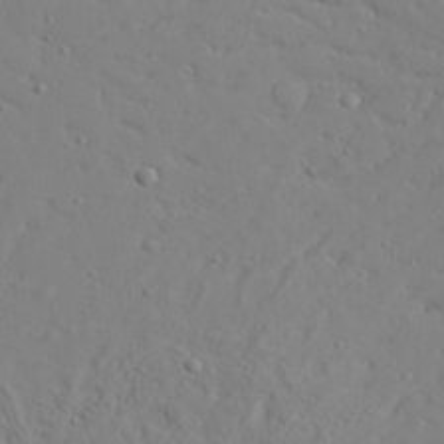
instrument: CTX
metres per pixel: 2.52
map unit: Aa
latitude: 31.0081
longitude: -132.6113
